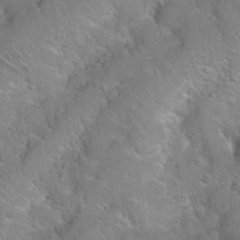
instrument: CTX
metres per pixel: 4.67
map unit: Hto
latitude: 21.1970
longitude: -50.3656
